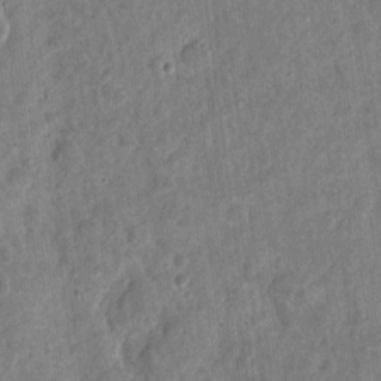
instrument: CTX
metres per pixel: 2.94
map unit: eHh
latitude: 12.1200
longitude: -73.6316
